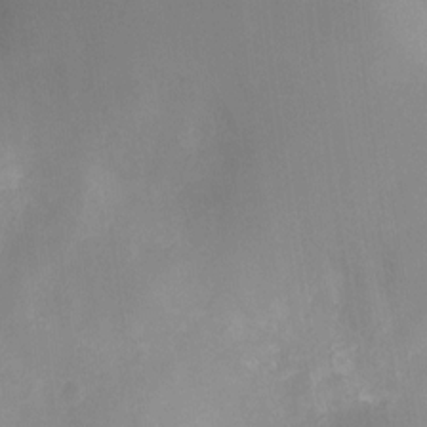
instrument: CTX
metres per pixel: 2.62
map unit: Ht
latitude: -11.3699
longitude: -27.2915
